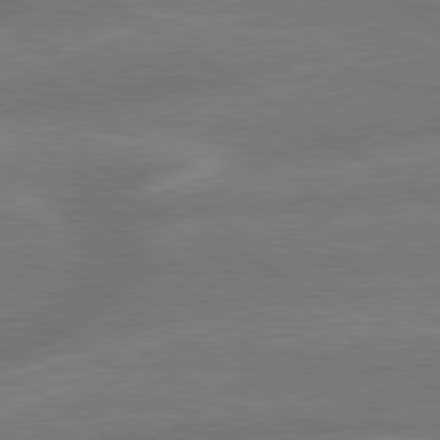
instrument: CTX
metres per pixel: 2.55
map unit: lApd
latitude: 79.6316
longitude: -165.3104
